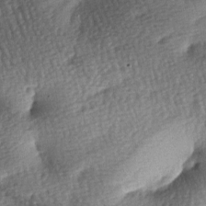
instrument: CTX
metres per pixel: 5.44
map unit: lAa
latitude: -7.6533
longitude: -127.8395
